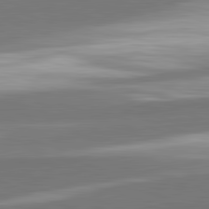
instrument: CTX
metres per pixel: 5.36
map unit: lApd
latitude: 82.4223
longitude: 152.1983
